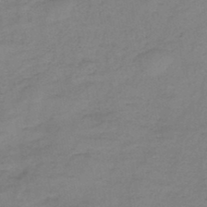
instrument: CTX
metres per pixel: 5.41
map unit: HNb
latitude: -46.7841
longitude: -38.8191
